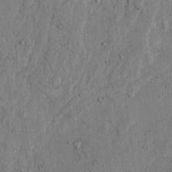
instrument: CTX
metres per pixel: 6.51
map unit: Ave
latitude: 23.7261
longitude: -133.1592
